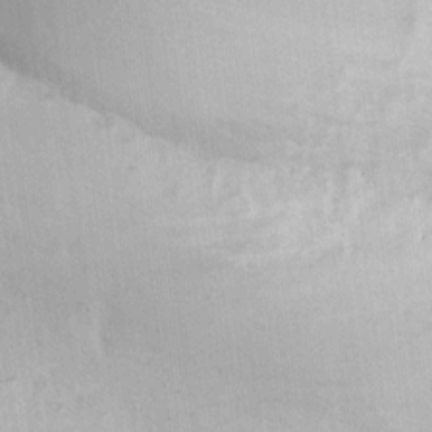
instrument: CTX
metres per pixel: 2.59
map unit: eHh
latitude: 4.9325
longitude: -77.6882
